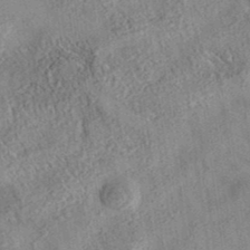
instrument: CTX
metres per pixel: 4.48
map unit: eAb
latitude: 35.9339
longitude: 109.4076
